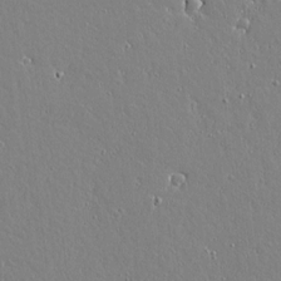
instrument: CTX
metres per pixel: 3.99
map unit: lAvf
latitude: 15.8395
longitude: -127.8395
